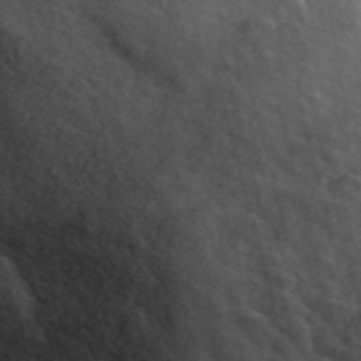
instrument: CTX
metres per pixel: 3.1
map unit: ANa
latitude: 49.6883
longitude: -81.0458
